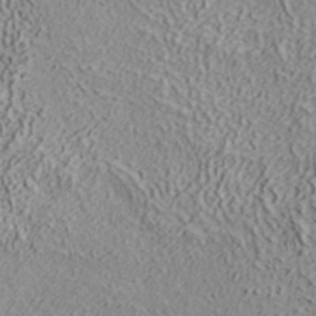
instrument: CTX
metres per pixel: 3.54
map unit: ANa
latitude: 38.7057
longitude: 22.5574
